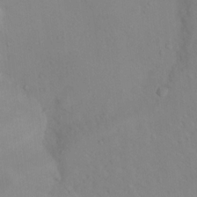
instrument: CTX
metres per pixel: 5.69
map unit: Nhu
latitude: 13.1403
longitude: -27.9906
